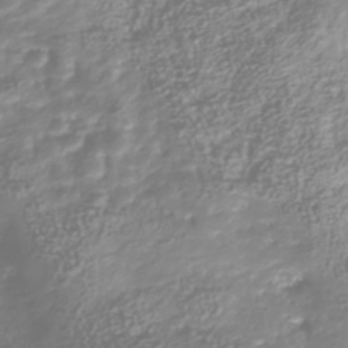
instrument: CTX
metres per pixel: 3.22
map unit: Nhu
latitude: -41.2943
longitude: -83.6882
